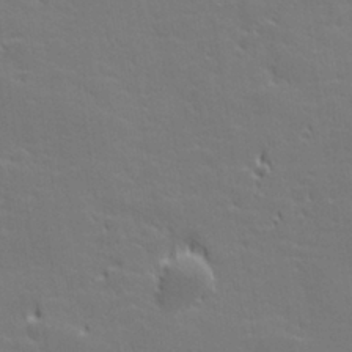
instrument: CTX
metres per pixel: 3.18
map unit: lHvf
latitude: 27.1214
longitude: 143.0675
